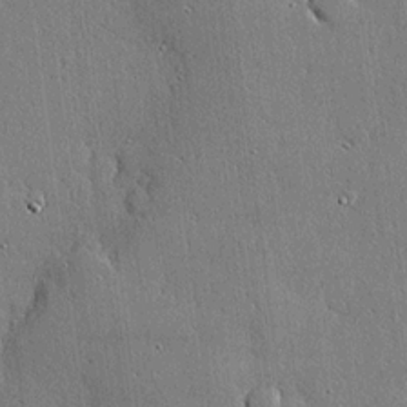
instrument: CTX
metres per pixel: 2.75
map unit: lHvf
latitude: 20.1956
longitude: 145.6911
